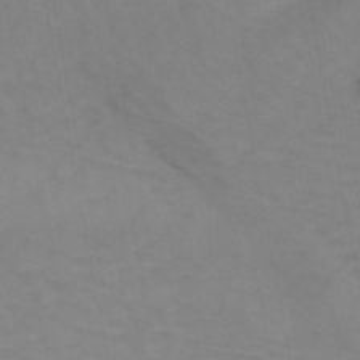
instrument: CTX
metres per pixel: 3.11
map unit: HNb
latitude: -47.8800
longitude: -47.6883
